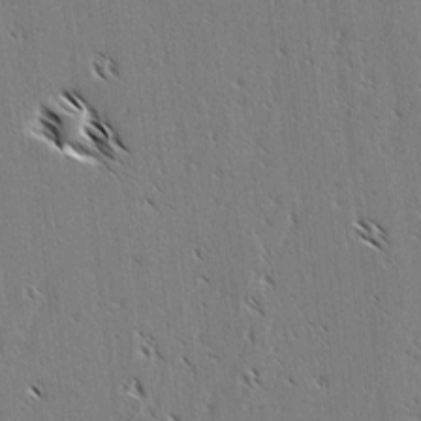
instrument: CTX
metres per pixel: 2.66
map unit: lAvf
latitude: 3.0458
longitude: -105.4994
